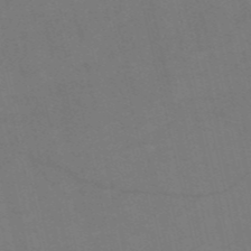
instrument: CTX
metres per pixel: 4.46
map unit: HNb
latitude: -53.7666
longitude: -47.8584
